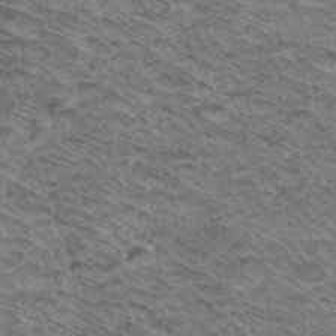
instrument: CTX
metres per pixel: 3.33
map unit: Hto
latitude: 37.3104
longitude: -46.4034
